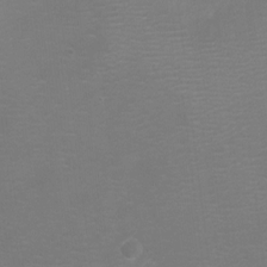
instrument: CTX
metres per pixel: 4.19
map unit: Ht
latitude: -7.1431
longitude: -21.4616
